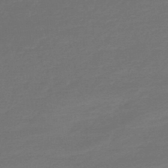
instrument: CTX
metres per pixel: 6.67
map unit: HNb
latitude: -47.2376
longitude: 54.0850
